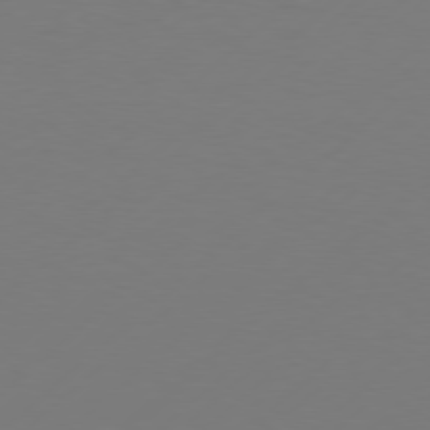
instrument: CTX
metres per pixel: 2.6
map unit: Hpe
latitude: 77.1025
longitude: -131.6316
